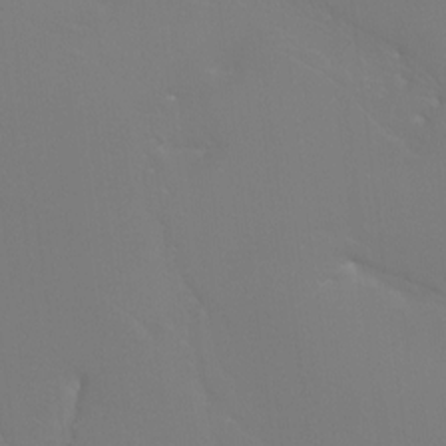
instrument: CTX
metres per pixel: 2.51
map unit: Ht
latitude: -7.1431
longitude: -31.5560
